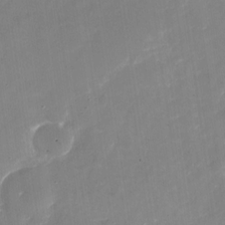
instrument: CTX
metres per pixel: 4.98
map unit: Nhu
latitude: -27.4832
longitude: -74.4979
